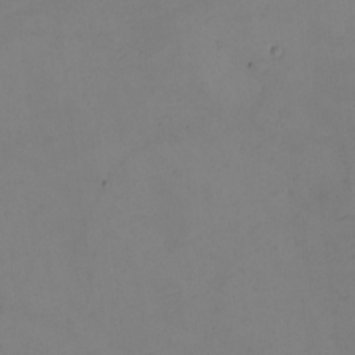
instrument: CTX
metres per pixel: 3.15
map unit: eHh
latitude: -2.2550
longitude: -74.5546
